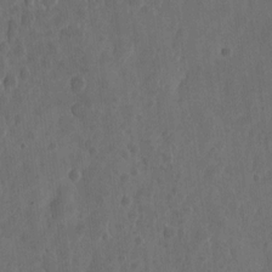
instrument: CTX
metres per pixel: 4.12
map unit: eHh
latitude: 7.4048
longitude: -73.0837
